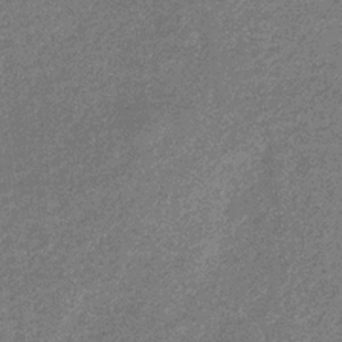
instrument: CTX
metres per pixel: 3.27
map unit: eHb
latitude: -31.7666
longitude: 68.8597
